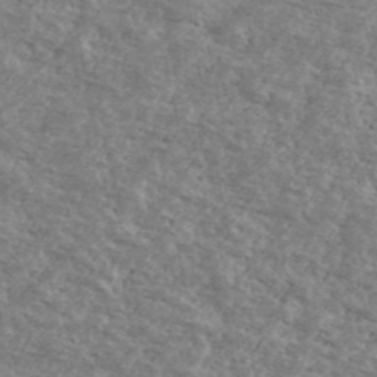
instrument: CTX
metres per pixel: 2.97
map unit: Ave
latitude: 40.2711
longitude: -108.3278
